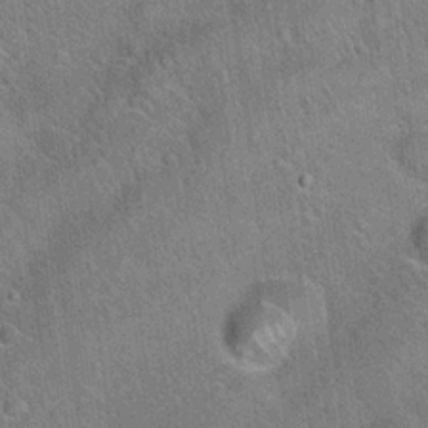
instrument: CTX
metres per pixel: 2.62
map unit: Hto
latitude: 20.9514
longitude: -51.8583
